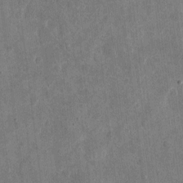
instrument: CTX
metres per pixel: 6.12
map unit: eHh
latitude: 5.2348
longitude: -71.6883
